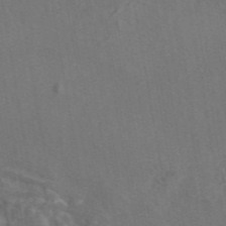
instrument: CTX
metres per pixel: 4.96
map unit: eAb
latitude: 46.7058
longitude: 109.2187
